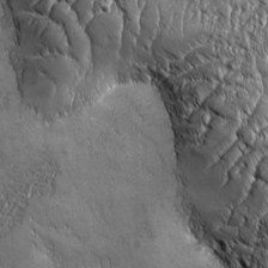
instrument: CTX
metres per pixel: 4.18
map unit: Ave
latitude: -7.2376
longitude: -121.6127
